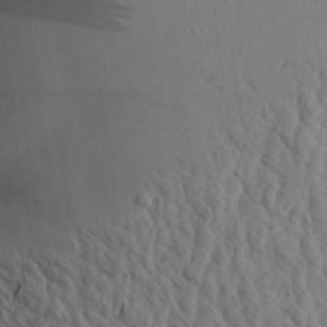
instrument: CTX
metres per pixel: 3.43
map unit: Aa
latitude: 20.3279
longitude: -143.8017
